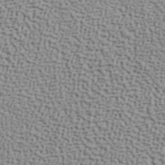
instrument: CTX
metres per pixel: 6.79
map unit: ANa
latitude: 41.0080
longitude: 29.6533
